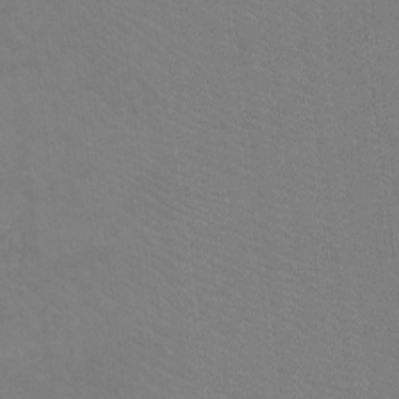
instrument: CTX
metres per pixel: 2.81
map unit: Ht
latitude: -9.9745
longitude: -38.8758
